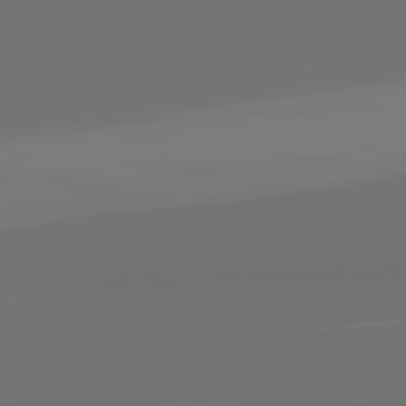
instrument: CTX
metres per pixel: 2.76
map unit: lApd
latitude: 82.0633
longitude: 155.4832
